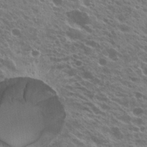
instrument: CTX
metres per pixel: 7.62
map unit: Hto
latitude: 24.8002
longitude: -39.8583
